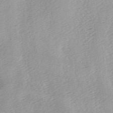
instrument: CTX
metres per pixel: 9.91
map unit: lAa
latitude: -6.3684
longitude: -124.6113
